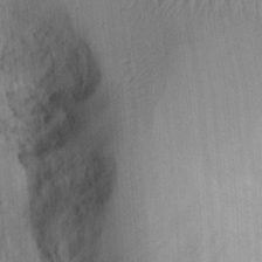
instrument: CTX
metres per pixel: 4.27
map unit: Ht
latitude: 8.0633
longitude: -76.0255
